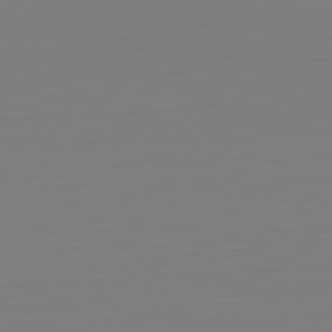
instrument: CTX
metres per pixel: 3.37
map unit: Hpe
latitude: -82.0661
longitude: 8.6140
